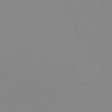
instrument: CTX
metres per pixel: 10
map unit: HNb
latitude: -46.3117
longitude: 56.0283
